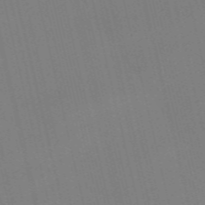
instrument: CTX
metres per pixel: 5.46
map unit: Nve
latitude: -58.7841
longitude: 50.9731
